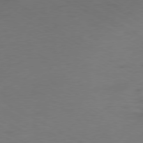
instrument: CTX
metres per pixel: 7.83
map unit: Ap
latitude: -79.3698
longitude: -57.4237
